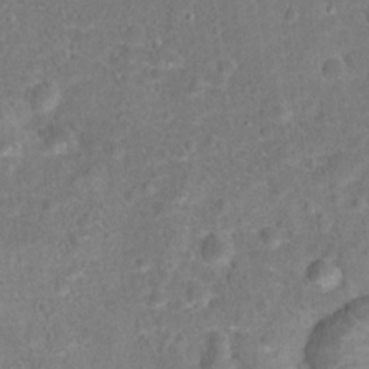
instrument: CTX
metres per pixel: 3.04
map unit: Hto
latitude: 16.8191
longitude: -42.3467
